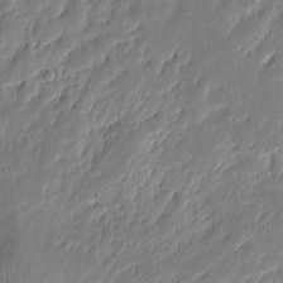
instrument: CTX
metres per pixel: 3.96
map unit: eHh
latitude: 8.5357
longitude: -73.6694
